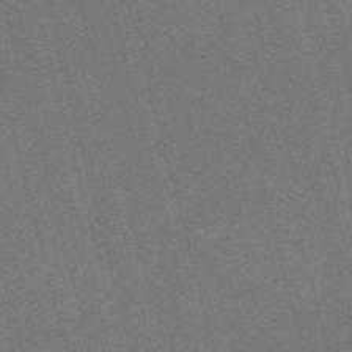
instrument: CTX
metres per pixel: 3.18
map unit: Nve
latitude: -59.4076
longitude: 62.5951
